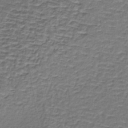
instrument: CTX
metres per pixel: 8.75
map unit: lHb
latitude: -36.2928
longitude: 59.1809
